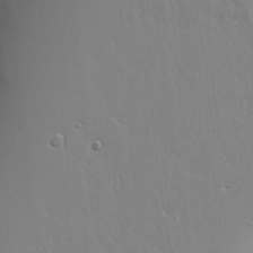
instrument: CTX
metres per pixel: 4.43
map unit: lHvf
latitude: 18.1011
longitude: -116.9325
